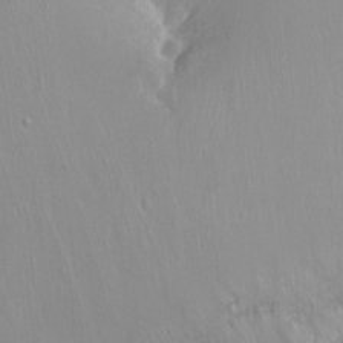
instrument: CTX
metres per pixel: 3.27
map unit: Nhu
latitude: -7.2754
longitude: -44.4223
